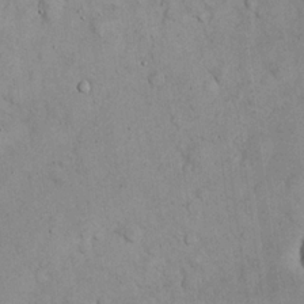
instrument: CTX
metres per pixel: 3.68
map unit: eHh
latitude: 22.6490
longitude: -58.8191
